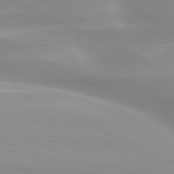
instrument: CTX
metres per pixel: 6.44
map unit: lApd
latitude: 79.7639
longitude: -120.9136
